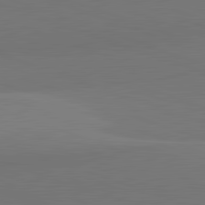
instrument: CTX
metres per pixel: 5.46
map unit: lApd
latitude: 82.3656
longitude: 149.1431
